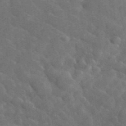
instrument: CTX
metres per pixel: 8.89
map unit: lHvf
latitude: 37.0648
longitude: -90.8947
